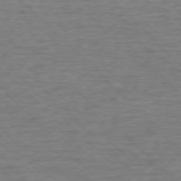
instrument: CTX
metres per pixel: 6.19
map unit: Ap
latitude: -77.1809
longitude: -94.5546
